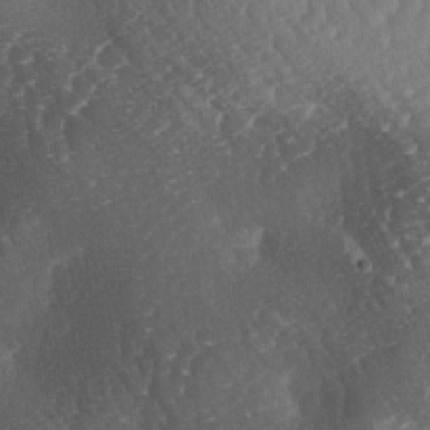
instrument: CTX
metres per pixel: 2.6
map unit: lAa
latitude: -3.8800
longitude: -127.2537
